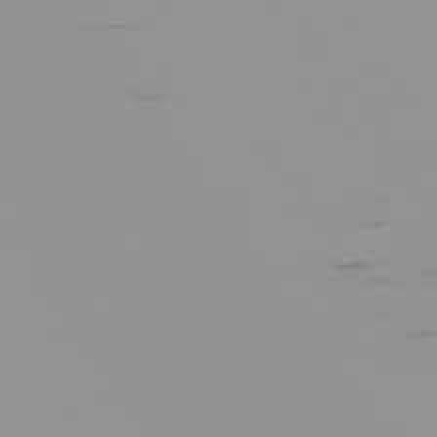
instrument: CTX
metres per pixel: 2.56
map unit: Hpe
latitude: -74.9164
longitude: 6.7652
